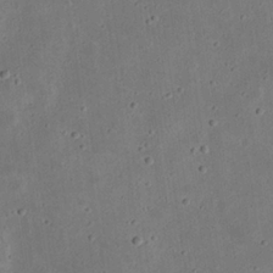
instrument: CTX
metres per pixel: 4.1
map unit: eHh
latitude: 23.7072
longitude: -69.1214
